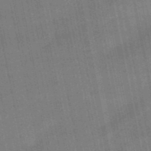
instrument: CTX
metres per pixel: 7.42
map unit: lHb
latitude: -49.2754
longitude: 73.9556
